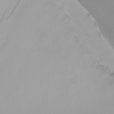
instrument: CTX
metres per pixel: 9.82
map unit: Nhu
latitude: -4.4062
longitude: -69.9717
